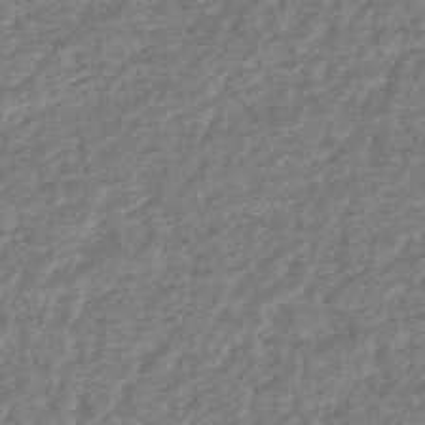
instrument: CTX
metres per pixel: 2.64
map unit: HNhu
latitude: -48.0472
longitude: 96.9731
